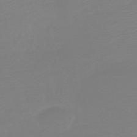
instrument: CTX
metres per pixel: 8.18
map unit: HNb
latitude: -45.6911
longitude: 56.2739
